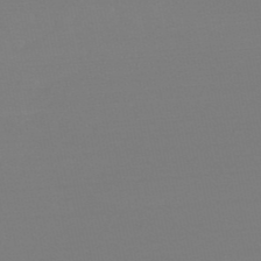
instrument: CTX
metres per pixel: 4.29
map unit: lHb
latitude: -48.9164
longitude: 66.9353
